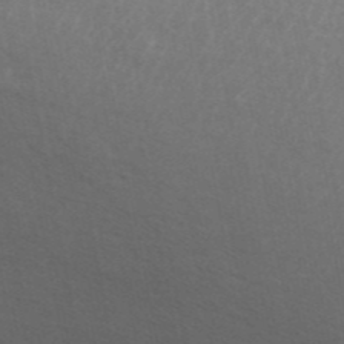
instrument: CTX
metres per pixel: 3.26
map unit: ANa
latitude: 44.9513
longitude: 28.8597
